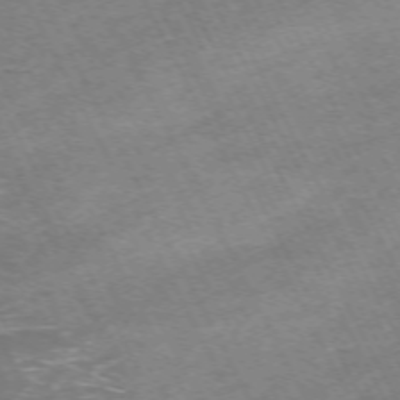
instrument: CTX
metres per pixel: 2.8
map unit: Hpe
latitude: -71.6722
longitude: 7.9367
